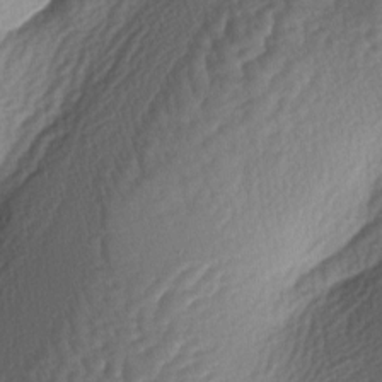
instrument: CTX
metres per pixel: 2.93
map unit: lAa
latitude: -3.6721
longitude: -127.6316
